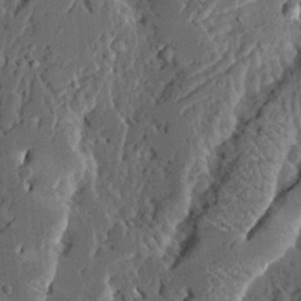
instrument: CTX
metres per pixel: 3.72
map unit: Ave
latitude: 14.6680
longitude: -137.4049
